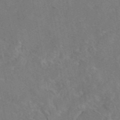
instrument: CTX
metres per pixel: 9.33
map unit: eAb
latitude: 46.0444
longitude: 109.7855
